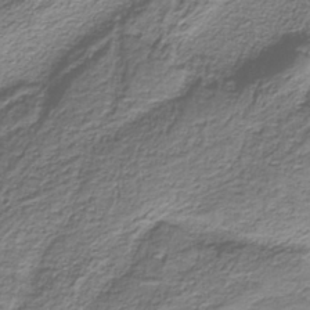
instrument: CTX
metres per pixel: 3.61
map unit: eAb
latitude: -38.4251
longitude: 52.9730
